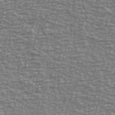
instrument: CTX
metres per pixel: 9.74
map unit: Ave
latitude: 40.4412
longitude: -113.7827
